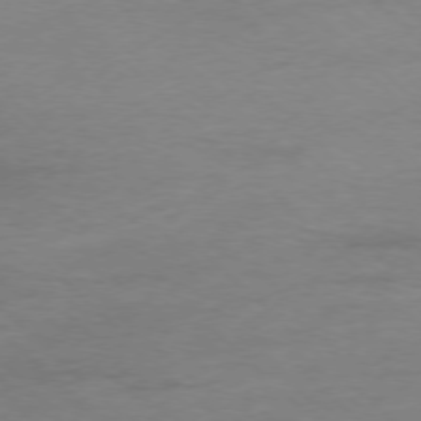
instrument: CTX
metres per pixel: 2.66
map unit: Ap
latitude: -77.2754
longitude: -70.1578
